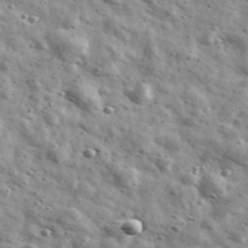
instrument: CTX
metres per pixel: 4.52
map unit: Ave
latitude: 41.5371
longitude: -107.0647
